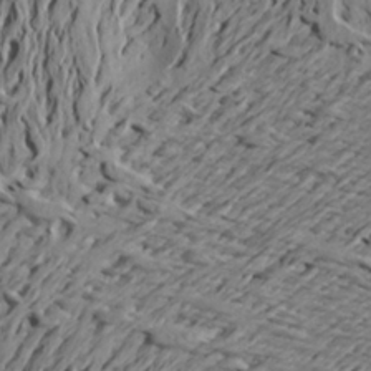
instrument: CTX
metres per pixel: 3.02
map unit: Aa
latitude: 20.5168
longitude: -148.6491
